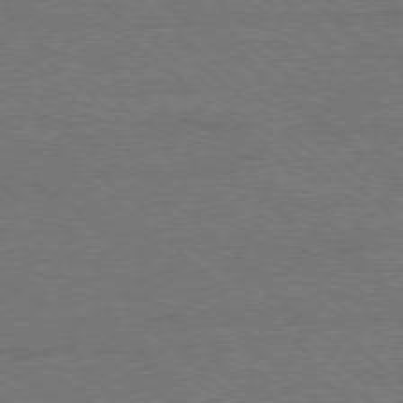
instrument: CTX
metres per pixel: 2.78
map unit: Ap
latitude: -78.6707
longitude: -101.4238
